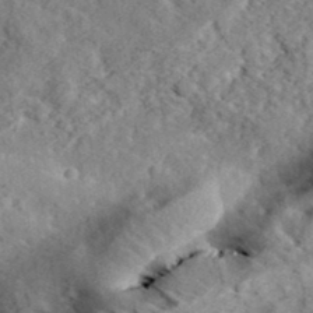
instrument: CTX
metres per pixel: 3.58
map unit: eHh
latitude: 37.4616
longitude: -79.8395
